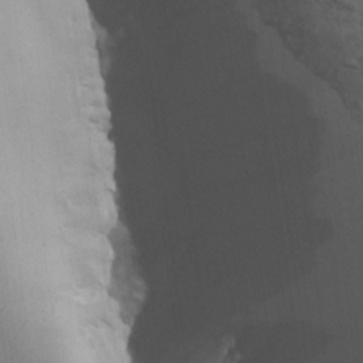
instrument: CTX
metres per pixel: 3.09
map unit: Aa
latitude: 14.4223
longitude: -143.3860
